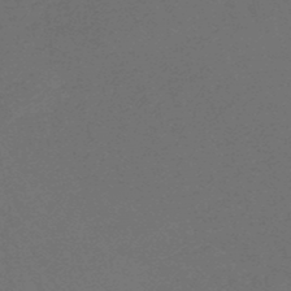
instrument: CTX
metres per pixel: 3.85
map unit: lHb
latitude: -47.8800
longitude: 82.5574
